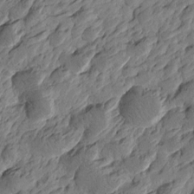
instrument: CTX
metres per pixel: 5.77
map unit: Htu
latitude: -3.3131
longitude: -179.6505
